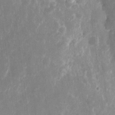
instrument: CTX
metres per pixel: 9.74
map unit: eHh
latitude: 10.6302
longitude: -71.7449
